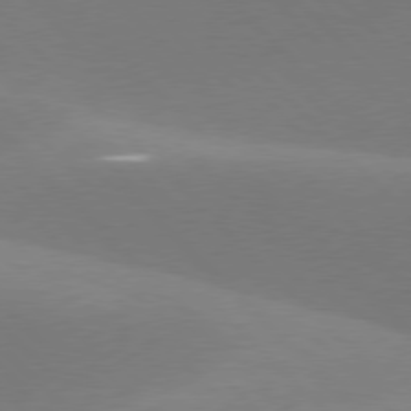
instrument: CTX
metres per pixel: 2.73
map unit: lApd
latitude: 77.5938
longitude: -50.5734
